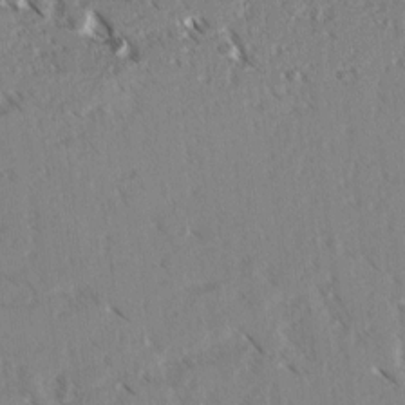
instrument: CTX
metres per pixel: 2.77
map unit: lAvf
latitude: 3.3481
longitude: -105.1970
